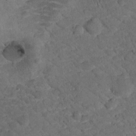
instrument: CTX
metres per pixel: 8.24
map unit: lHvf
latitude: 13.7072
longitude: 178.5762
